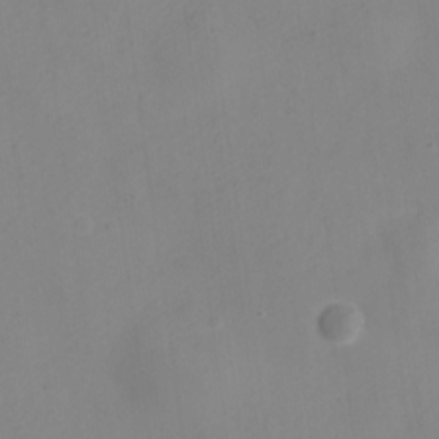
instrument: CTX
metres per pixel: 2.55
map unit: Nve
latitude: -23.0298
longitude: 107.0676
